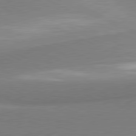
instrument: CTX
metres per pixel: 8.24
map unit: lApd
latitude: 80.8947
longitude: 166.2550
